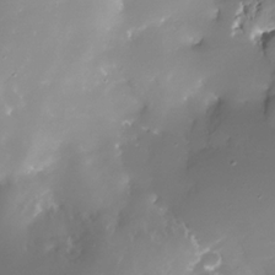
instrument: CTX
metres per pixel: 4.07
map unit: Nhe
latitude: -32.0661
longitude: -117.1025
